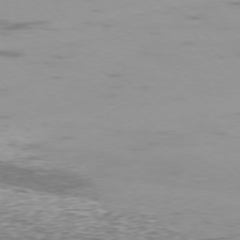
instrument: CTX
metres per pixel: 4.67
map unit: Ap
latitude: -76.7463
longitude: -68.4412
